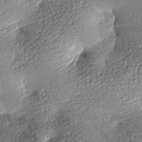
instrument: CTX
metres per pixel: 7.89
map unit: lAa
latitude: -8.9919
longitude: -126.3278
